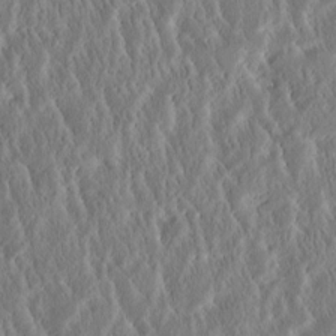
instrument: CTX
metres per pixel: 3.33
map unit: Htu
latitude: -3.8233
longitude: 174.5195
